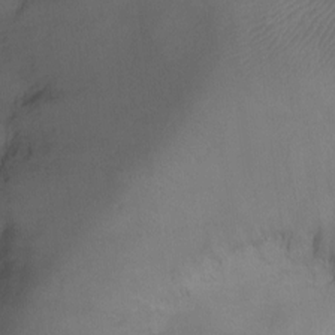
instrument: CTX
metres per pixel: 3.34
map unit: Ht
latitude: -7.8800
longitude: -34.7057
